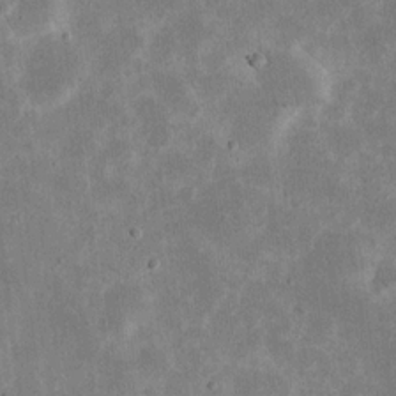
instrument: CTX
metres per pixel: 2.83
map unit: eHh
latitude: 19.8961
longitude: -71.2915
